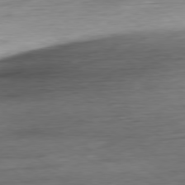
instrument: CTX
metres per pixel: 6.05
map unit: Ap
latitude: -80.3307
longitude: -67.8205
